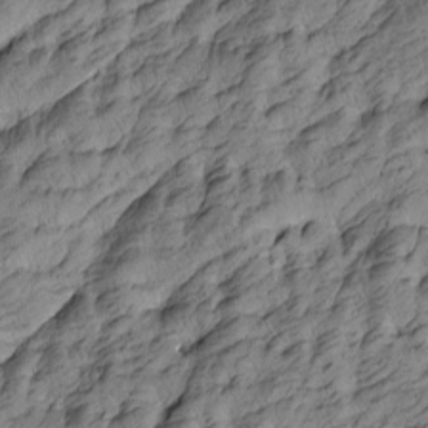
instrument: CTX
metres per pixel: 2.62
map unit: Htu
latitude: -4.9352
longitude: -176.3845
